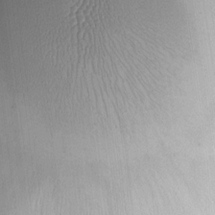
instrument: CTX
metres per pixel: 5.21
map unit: lHvf
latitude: -10.8975
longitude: -99.7260
